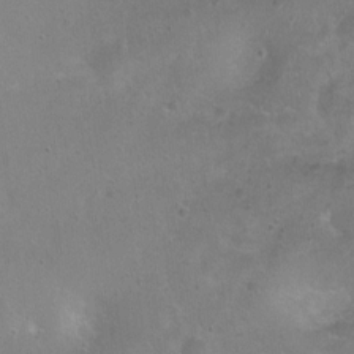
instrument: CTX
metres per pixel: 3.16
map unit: Ht
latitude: 4.5168
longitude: -20.4979
